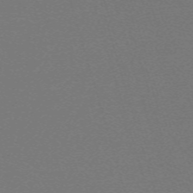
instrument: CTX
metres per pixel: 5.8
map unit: eHh
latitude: -63.3698
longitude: 52.2172
